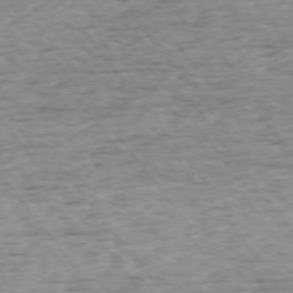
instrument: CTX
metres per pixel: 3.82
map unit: Ap
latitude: -75.0676
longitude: -90.9892
